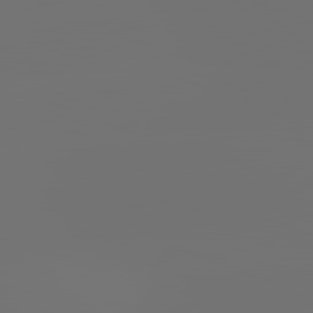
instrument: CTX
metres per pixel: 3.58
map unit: lApd
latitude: 82.0255
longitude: -152.8569
